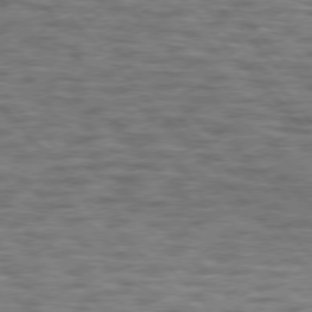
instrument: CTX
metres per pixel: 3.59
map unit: lApd
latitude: 76.2144
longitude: -69.8395
